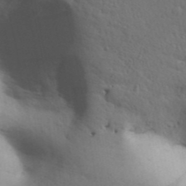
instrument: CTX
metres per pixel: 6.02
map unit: Aa
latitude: 31.4049
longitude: -146.4034
